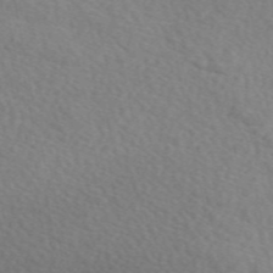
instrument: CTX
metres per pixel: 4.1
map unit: eAb
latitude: 49.0647
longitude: 117.6532
